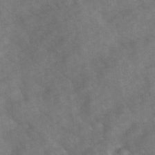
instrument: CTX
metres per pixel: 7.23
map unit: Ave
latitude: 0.9891
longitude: -111.6505
